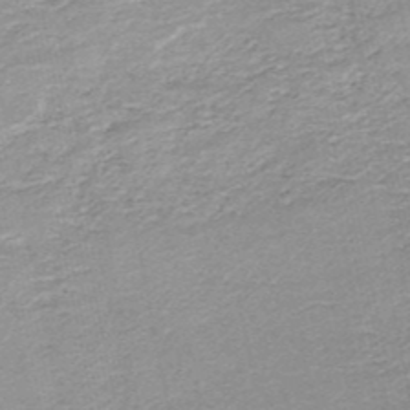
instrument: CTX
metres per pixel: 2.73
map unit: HNb
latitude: -50.4062
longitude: -47.7450
